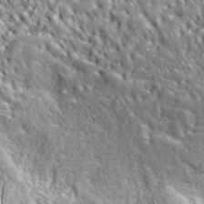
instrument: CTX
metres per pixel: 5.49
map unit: ANa
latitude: 40.5167
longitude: -90.3656
